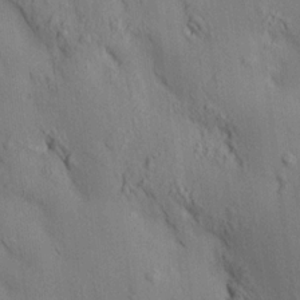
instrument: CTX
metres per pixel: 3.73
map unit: HNhu
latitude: 14.3846
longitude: 11.9745
